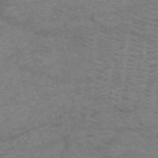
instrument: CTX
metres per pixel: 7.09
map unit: HNb
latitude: -53.9178
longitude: -45.6127
